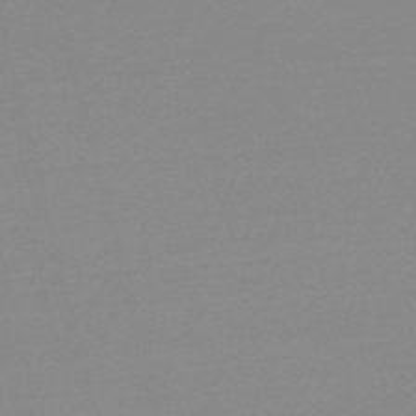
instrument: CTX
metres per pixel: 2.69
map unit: lHb
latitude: -47.5399
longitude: 68.0850
